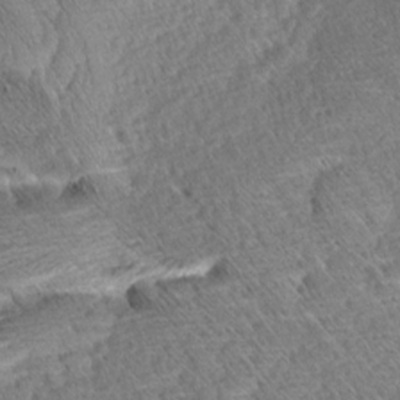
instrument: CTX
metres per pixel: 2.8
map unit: Aa
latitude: 8.4034
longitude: -133.6694
